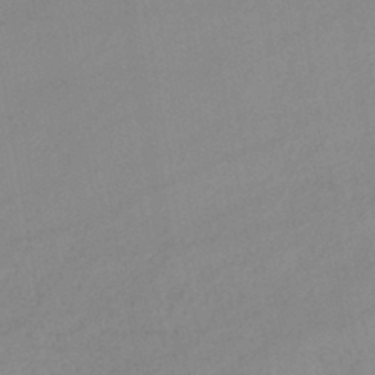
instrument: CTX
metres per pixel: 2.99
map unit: lHb
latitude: -44.1795
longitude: 66.9164
